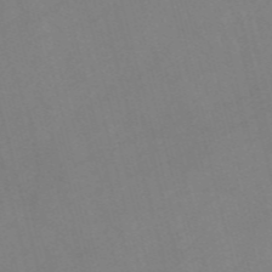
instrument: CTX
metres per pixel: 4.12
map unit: Nve
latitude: -57.5588
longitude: 64.0850
